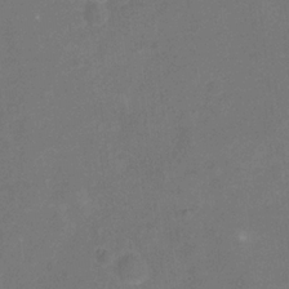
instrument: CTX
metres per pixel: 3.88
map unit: Nhu
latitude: -17.2754
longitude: -56.6490
